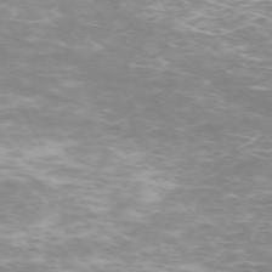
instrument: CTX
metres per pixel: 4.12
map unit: Hpe
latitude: -71.6722
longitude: 8.1039
